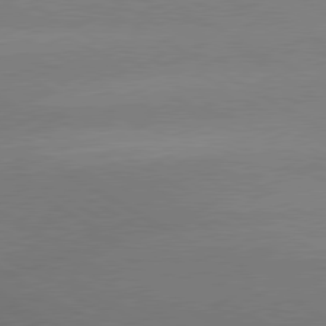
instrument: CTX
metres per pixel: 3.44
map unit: lApd
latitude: 80.0255
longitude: -150.1389
